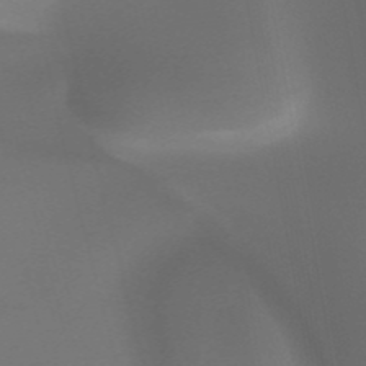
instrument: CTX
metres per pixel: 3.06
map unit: HNhu
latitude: -47.5210
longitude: 30.7274
